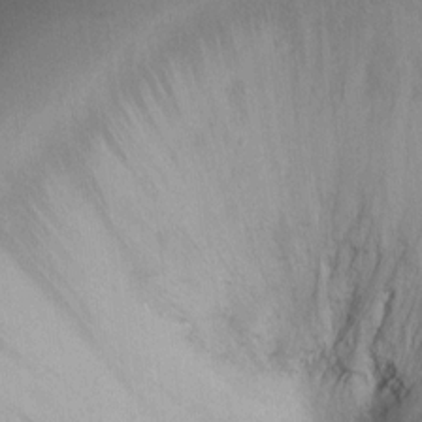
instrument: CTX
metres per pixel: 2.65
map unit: Ht
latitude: 1.6127
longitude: -36.9136
